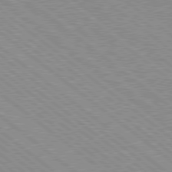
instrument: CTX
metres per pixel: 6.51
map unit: Hpe
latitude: 78.4979
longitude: -144.4223
